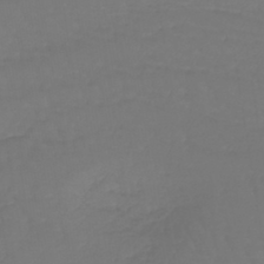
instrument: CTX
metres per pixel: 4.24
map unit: lHb
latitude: -42.8219
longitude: 68.3495
